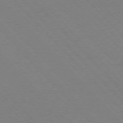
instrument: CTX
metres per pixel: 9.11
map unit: Ap
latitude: -76.4629
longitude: -85.9339
